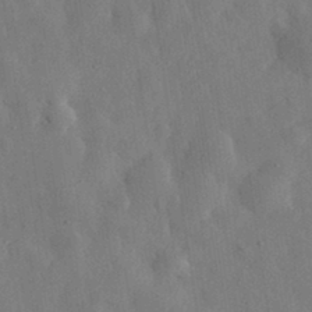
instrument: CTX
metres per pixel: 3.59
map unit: eHh
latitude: 31.3293
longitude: -76.6490
